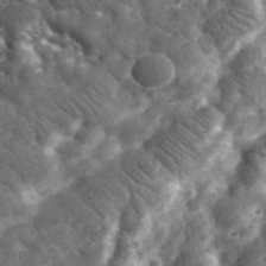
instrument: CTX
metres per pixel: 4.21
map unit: eHh
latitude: 34.4790
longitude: -78.0444
